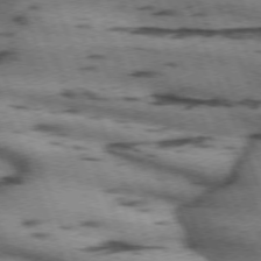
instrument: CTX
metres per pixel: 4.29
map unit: lApd
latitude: 71.9906
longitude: -53.4427
